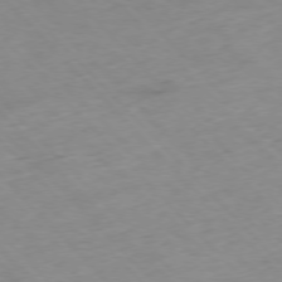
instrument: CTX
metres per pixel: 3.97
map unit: Hpe
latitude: -77.1242
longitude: -17.3482
